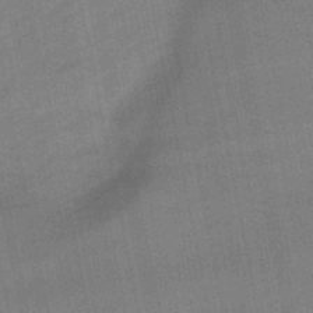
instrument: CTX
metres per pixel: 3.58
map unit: lHb
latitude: -48.5763
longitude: 74.6897
